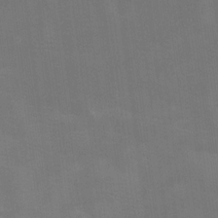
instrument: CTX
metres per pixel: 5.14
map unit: Nhu
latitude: -8.2550
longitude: -85.0270
